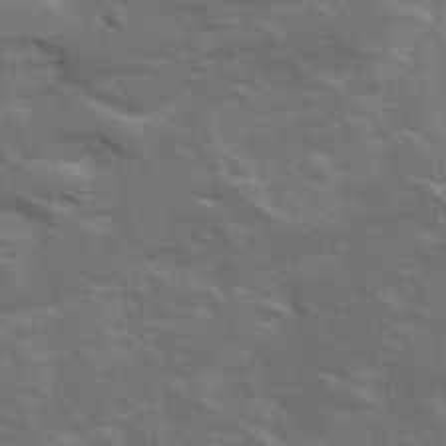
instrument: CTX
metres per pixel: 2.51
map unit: Ave
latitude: 15.8962
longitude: -138.6679
